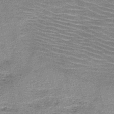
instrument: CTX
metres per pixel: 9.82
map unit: HNb
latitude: -49.6155
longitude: -49.4615
